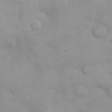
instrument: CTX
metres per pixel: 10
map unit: eHh
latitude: 20.4034
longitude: -61.6883
